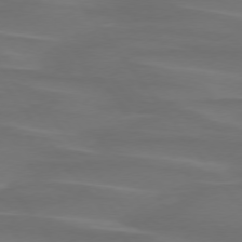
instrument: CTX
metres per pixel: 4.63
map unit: lApd
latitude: 74.8758
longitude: -79.7450
